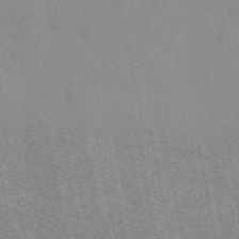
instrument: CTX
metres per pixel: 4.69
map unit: eAb
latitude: 50.8002
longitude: 107.2754
